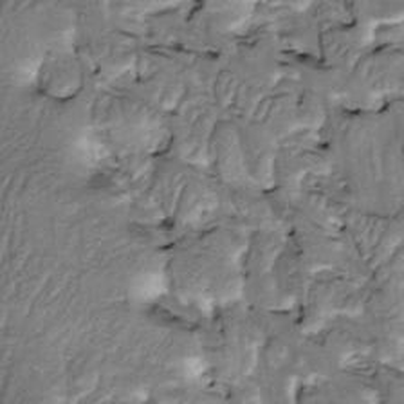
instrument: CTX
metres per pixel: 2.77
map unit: Htu
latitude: -2.7463
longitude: 150.1983
